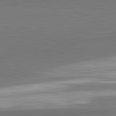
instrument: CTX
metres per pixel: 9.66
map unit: lApd
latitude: 82.3089
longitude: 152.8597
